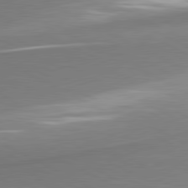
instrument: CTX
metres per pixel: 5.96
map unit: lApd
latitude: 80.7435
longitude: 167.3510
